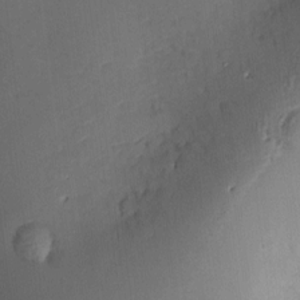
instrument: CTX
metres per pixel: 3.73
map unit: Nve
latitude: -7.5777
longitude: 175.0297
